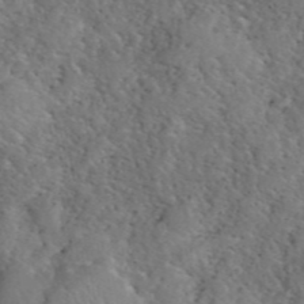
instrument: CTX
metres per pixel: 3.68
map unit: eHh
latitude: 40.8757
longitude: -57.1214
